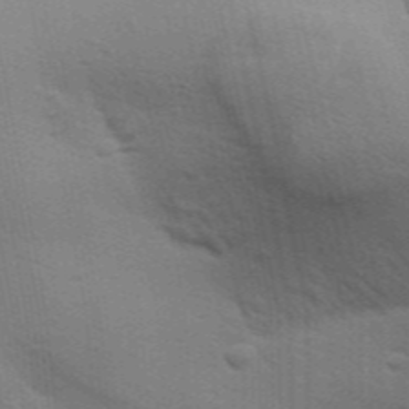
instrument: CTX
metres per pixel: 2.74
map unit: Aa
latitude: 27.9150
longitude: -139.8016
